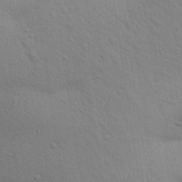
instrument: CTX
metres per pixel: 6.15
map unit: Aa
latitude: 30.3845
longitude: -147.4427
